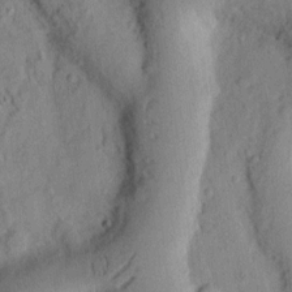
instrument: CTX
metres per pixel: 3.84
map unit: Ht
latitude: 8.3845
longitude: -75.4049
